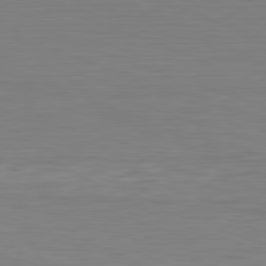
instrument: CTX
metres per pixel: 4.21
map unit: Hpe
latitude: -82.3684
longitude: 10.1606
